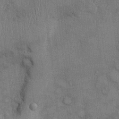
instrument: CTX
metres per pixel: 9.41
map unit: Ht
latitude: -3.1998
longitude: -14.0633
